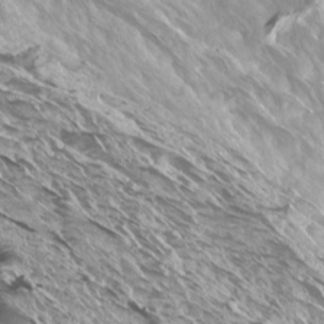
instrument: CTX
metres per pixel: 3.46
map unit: Htu
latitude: -7.2754
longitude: -66.7246
